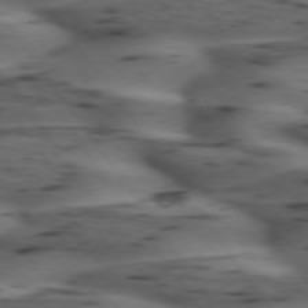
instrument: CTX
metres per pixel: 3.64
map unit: lApd
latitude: 74.8191
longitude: -70.1011
